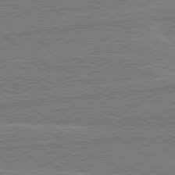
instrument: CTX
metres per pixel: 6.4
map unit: lApd
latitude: 80.8380
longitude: 168.1039
